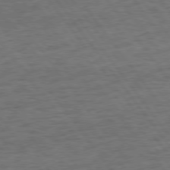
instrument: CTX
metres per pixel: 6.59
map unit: Hpe
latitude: 75.4426
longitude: -136.3090
